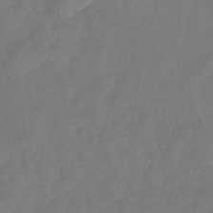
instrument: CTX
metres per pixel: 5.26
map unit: Nhu
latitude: 27.2159
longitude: -72.9703
